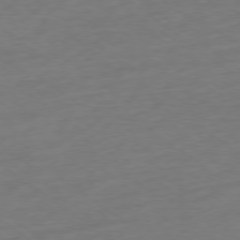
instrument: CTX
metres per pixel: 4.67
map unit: Ap
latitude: -78.9352
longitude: -68.2334
